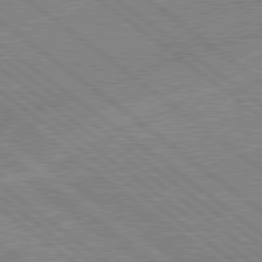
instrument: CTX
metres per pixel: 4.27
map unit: lApd
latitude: 79.0270
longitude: -144.2900
